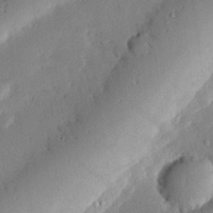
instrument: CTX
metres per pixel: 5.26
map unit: eHh
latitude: 28.4034
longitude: -81.1403
